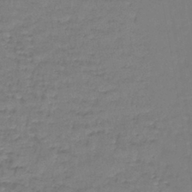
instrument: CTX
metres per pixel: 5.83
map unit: lHb
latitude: -43.0864
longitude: 59.3887
